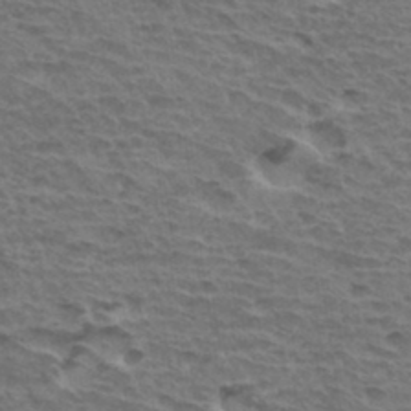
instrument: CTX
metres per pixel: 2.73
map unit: Hto
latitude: 34.9324
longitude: -43.7828
